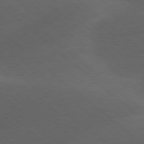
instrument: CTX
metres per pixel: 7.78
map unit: lApd
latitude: 78.2145
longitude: -52.4223
